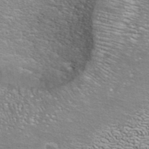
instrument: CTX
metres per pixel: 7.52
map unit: ANa
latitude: 40.1199
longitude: 20.9541
